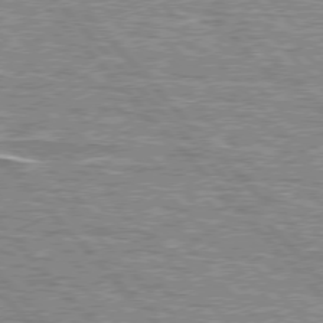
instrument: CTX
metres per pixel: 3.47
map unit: lApd
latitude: 76.3278
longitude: -81.1781
